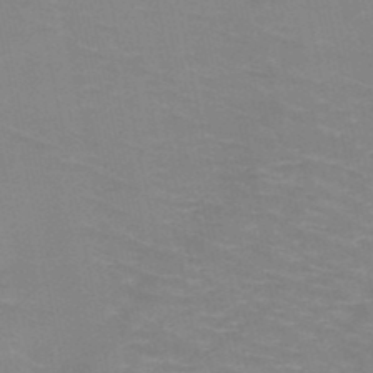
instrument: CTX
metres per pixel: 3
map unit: HNb
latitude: -47.7855
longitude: -46.7813
